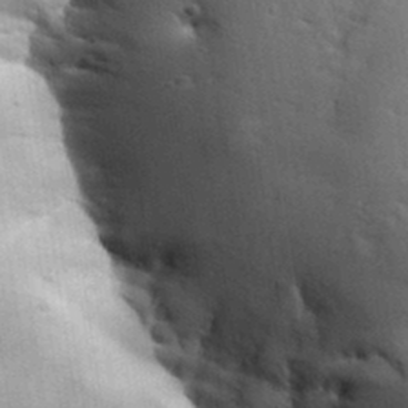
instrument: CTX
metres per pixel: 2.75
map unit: Aa
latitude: 32.9136
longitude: -144.2900
